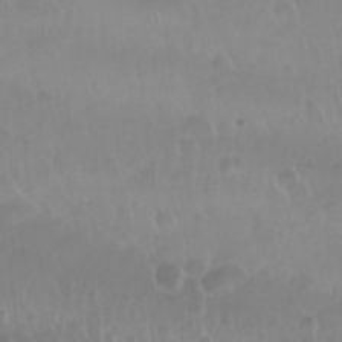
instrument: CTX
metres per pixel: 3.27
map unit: Nhu
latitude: 29.5371
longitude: -56.1577
